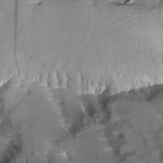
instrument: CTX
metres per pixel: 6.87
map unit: Aa
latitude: 9.8017
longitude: -141.7449
